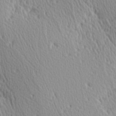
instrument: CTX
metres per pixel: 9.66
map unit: Hve
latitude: 1.9339
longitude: -124.4223
